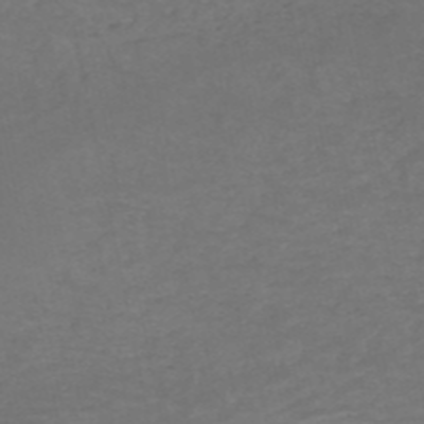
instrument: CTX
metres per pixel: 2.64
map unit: HNb
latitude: -52.7463
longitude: -51.6693
